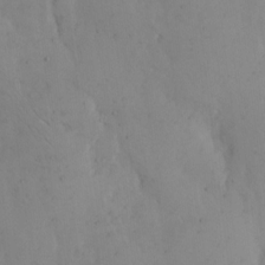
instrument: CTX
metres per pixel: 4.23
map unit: eHh
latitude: 11.4804
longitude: -61.4426
